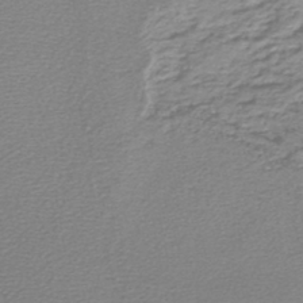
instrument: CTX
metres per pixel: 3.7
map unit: lHb
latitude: -44.9731
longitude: 76.7463
